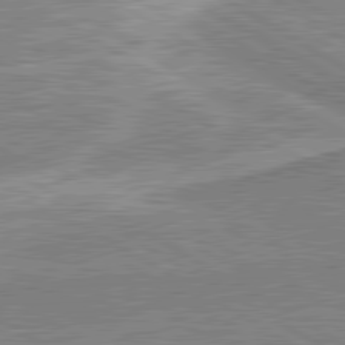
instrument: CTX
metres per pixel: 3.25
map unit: lApd
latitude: 80.6868
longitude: 143.4076
